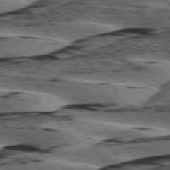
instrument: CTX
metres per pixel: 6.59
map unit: lApd
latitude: 76.2333
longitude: -77.7827
